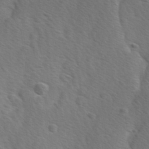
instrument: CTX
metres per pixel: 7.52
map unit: Ave
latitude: -0.1039
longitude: -113.0458
